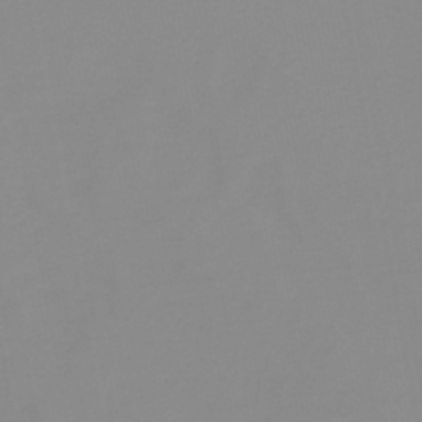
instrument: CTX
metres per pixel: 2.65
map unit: lHb
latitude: -44.0283
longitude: 55.2943
